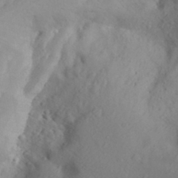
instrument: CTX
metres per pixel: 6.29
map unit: Aa
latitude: 25.3481
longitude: -147.6694
